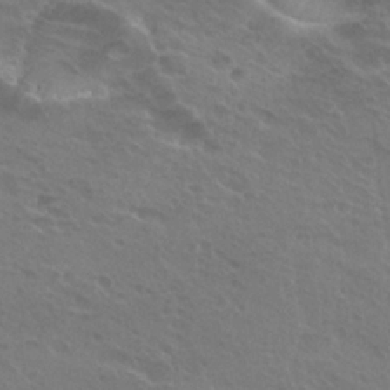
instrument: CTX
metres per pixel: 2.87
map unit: Hto
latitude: 25.0647
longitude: -38.6679
